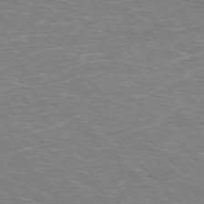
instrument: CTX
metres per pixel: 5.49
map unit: Hpe
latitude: -77.1620
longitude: -12.1389
